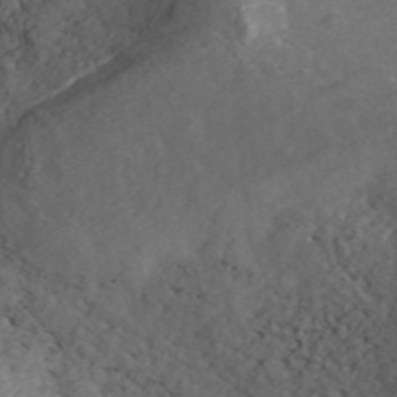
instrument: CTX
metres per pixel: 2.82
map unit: ANa
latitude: 45.6883
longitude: 22.5007
